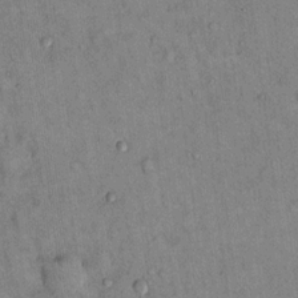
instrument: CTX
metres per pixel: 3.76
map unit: Hto
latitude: 13.6316
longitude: -59.1970
